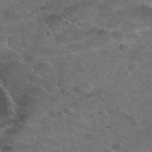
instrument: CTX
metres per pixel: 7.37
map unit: Nhu
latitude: 31.2348
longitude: -53.4805
